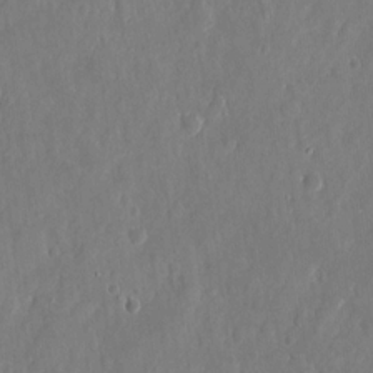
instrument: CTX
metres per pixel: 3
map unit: eHh
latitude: 13.7639
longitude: -72.4601
